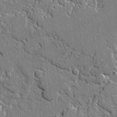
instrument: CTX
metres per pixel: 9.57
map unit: lAvf
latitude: -1.7100
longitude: -109.3103
